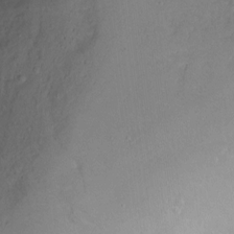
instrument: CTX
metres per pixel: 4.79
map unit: Ht
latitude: 2.7057
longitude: -34.9891
